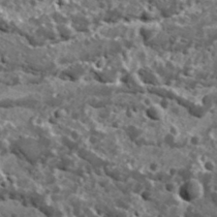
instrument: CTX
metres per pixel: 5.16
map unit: Ave
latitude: 18.1766
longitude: -135.0080
